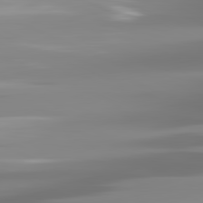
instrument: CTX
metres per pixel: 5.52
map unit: lApd
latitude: 81.8583
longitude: -137.9717
